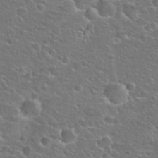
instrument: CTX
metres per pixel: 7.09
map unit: Hto
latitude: 25.6693
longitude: -50.0444
